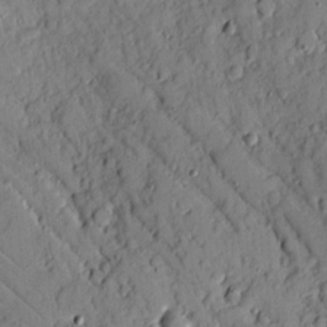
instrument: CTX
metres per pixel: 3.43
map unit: Ave
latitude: 10.1389
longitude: -101.7450
